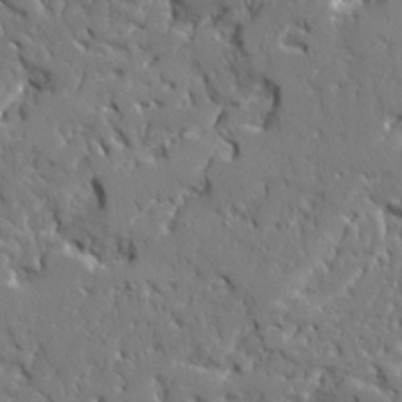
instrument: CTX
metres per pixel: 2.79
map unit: Ave
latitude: 23.1025
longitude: -129.8394
